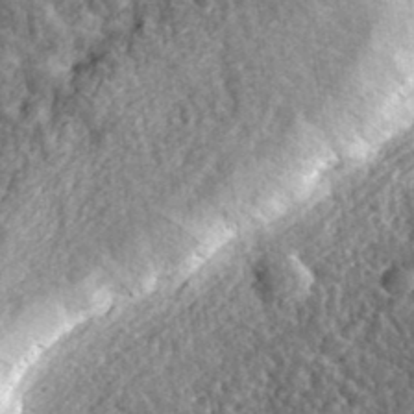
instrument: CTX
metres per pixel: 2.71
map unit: eHh
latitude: 35.5560
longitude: -79.8773
